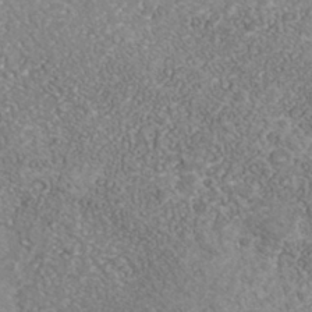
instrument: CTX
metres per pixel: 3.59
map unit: Nhe
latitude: -41.3509
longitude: -109.8961
